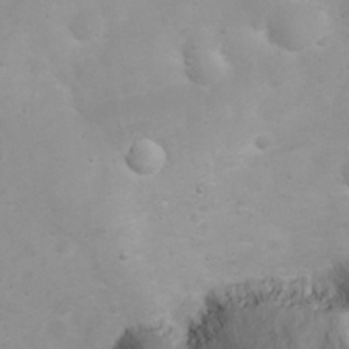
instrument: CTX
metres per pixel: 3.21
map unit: eHh
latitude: 24.8946
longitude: -63.6316
